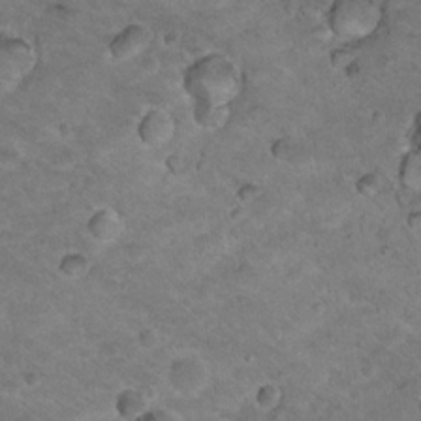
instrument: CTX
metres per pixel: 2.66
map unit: Nhu
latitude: 18.5356
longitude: -32.7435
